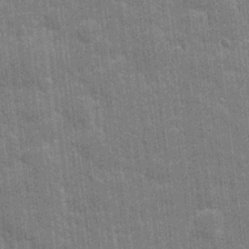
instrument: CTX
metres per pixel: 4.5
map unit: eHh
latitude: 6.8002
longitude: -74.4979
